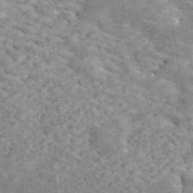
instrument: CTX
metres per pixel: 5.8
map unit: ANa
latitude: 45.3670
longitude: 30.1606
